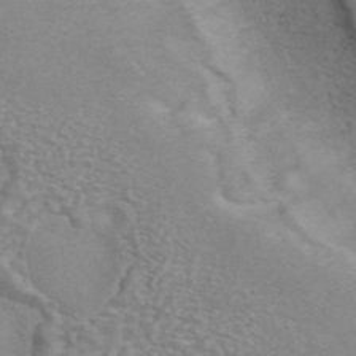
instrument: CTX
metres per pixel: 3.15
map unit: ANa
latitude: 43.9339
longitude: 26.8408
